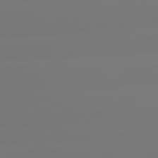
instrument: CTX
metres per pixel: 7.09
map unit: lApd
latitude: 80.6301
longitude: -156.1577
